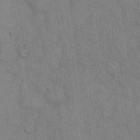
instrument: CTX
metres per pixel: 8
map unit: Hto
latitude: 12.8758
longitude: -61.2726
